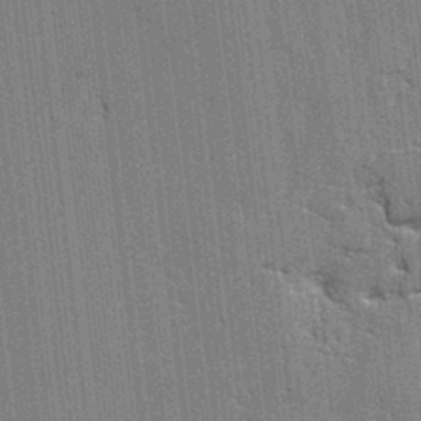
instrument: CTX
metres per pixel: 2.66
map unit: lAvf
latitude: -1.5777
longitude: -107.7261
